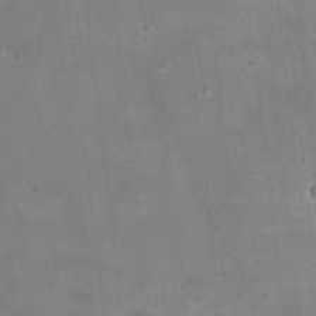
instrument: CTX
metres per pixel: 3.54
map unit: Hto
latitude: 17.1025
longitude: -39.0458
